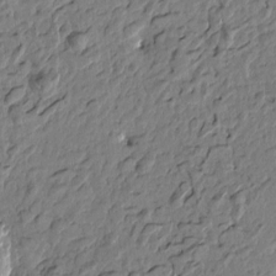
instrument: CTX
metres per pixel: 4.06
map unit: Htu
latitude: -1.8612
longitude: -178.8569
